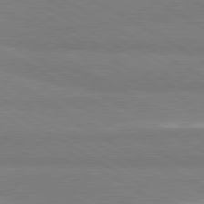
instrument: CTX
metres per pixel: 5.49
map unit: lApd
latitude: 80.6679
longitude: -178.8380
